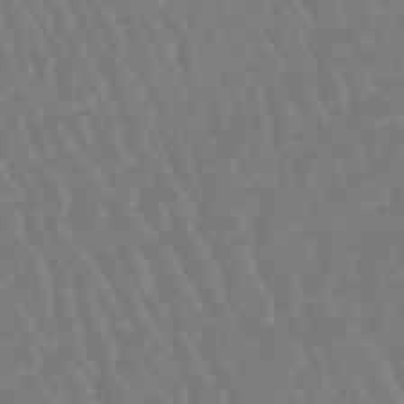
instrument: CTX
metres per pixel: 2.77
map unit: eHb
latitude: -46.1794
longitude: 79.5588
